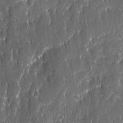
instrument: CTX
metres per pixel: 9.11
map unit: Ave
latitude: 9.6316
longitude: -104.7058
